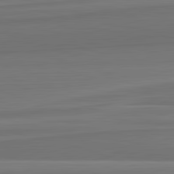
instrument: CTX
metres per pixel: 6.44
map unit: lApd
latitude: 82.7246
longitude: 168.0661
